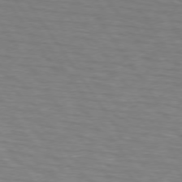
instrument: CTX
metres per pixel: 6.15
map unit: lApd
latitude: 74.3845
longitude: -77.6882
